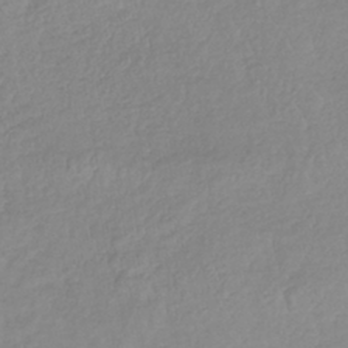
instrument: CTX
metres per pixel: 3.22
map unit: lHb
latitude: -41.3887
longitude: 71.5021
